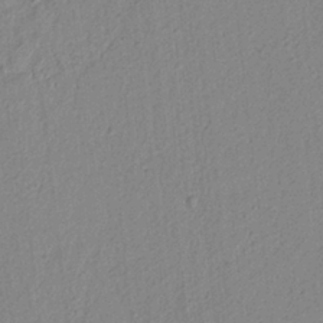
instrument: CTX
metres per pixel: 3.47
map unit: lAvf
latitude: 6.4412
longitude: 165.5777
